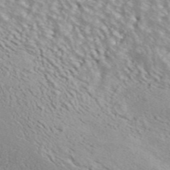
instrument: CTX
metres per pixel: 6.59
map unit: ANa
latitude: 45.0270
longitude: 36.8974
